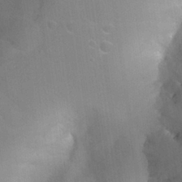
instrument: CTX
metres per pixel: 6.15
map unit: Nhu
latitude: 26.4034
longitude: -55.5938
